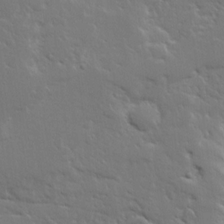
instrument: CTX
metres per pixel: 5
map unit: Ave
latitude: 14.5546
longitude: -139.4048
